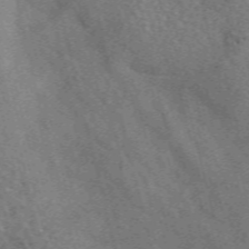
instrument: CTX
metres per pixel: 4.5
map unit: eAb
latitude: 44.7057
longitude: 111.3698
